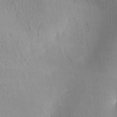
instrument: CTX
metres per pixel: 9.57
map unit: lAa
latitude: -4.8597
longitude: -121.0837
